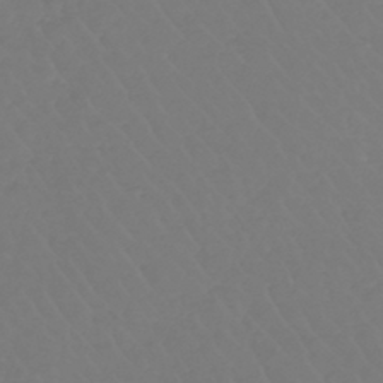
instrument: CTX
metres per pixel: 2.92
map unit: lHb
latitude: -42.5951
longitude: 67.5588
